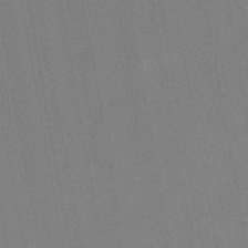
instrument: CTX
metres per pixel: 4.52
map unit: lHb
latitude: -48.8408
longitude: 73.4265
